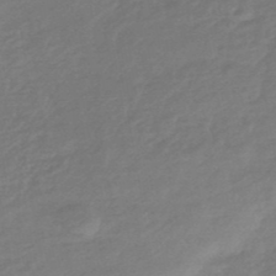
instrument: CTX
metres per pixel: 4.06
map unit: HNhu
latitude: -46.3495
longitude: 89.8422
